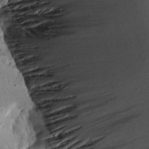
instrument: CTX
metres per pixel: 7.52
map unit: Aa
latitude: 13.4238
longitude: -141.5182
